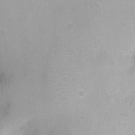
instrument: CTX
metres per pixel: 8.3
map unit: Ht
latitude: -8.1039
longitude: -21.5938
